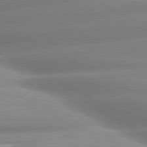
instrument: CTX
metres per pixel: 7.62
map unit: lApd
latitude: 80.2711
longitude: -159.5749
